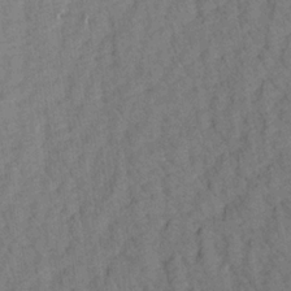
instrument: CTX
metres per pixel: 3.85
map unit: Aa
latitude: 20.8758
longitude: -141.1025
